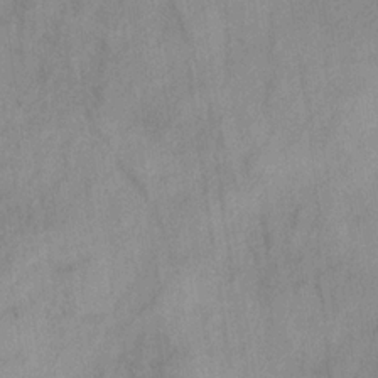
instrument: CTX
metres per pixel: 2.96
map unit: HNb
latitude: -31.1053
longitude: 63.2187
